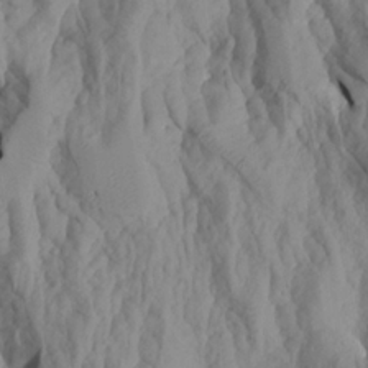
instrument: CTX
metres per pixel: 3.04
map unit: Aa
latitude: 19.5749
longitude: -146.4601
